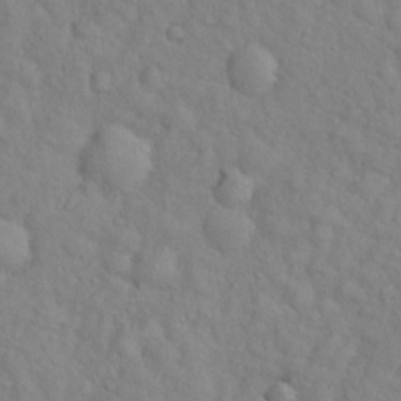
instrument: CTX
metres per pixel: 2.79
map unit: Hto
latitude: 17.2348
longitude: -53.3104
